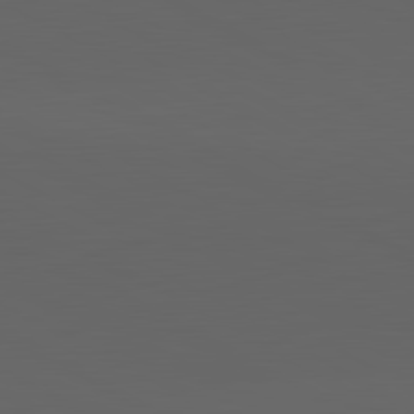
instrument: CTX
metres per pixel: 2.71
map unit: lApd
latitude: 82.0633
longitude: 131.5966
